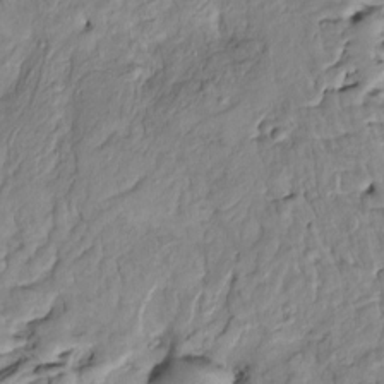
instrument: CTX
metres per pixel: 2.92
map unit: Htu
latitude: -5.7288
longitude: 154.6140
